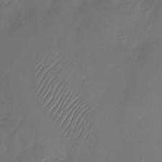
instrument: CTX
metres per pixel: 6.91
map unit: Nhu
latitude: -26.7463
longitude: -71.3104
